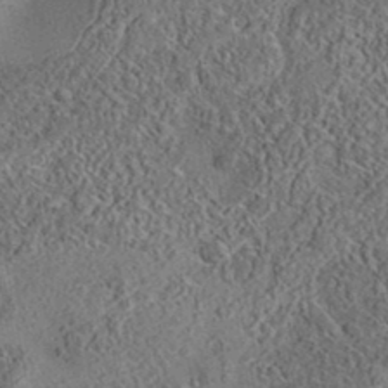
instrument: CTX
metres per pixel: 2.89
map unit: eAb
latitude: 35.6694
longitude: 110.3306
